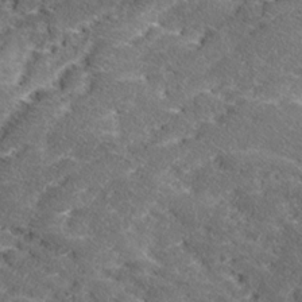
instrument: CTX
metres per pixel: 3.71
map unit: Ave
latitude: 17.9150
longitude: -136.3845
